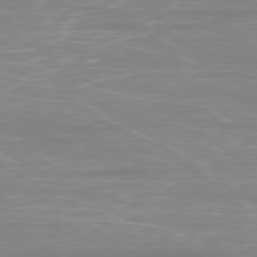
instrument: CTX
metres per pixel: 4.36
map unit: Ap
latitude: -80.2551
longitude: -59.8961
